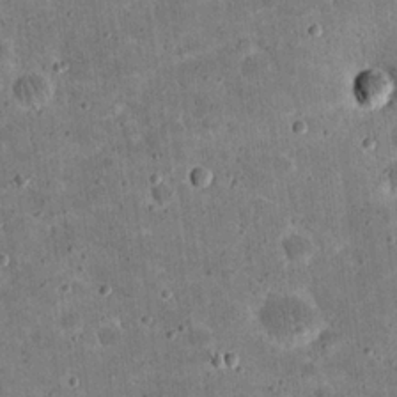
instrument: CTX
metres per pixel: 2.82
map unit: eHh
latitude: 21.0648
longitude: -65.1025
